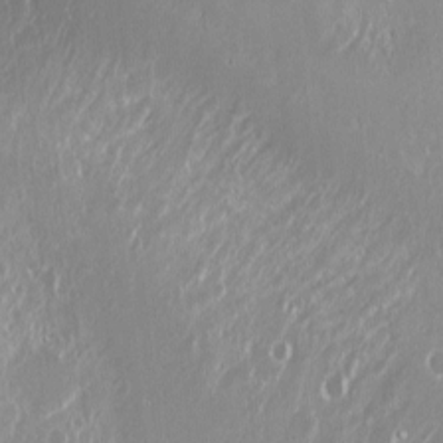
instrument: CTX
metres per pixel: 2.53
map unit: Nhu
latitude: -5.0108
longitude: -79.1214
